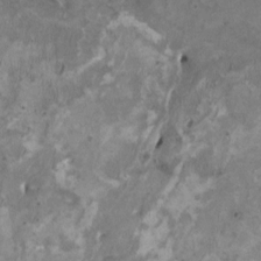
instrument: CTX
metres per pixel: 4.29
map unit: HNhu
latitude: 3.1403
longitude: -3.8016
